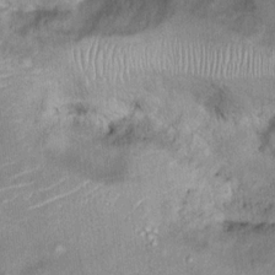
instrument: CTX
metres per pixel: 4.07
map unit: Ht
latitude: 14.3090
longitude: -40.7246
